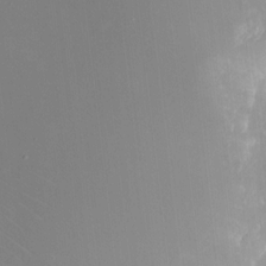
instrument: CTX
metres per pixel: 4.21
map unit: eHh
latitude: 9.8206
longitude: -70.9891
